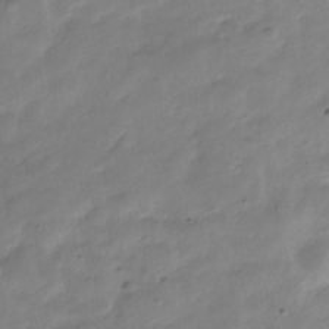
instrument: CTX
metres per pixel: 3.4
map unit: Hve
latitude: -31.6911
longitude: 90.5007
